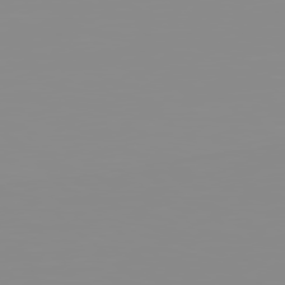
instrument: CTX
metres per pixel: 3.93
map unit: Hpe
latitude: 78.0633
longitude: -142.0444
